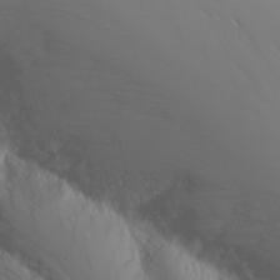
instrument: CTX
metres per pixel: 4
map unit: Nhu
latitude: -6.5384
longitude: -88.7058
